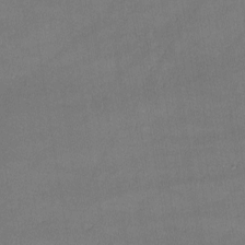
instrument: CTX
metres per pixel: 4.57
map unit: lHvf
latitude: -11.1620
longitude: -101.5371
